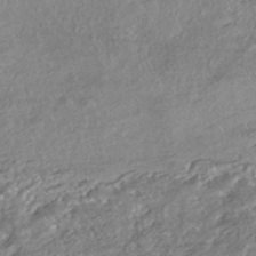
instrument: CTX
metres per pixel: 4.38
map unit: HNhu
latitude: -44.7274
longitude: 103.9745
